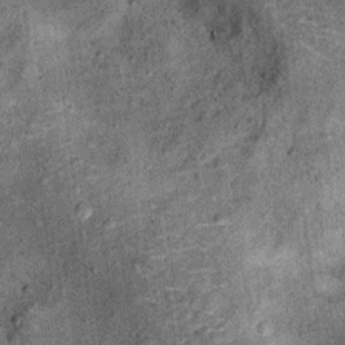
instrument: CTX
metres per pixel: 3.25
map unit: Ht
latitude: 11.4049
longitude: -38.9891
